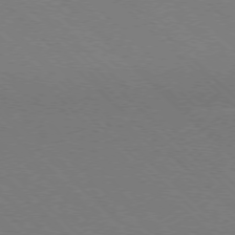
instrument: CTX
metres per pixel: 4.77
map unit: Ap
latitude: -77.3510
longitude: -66.0822
